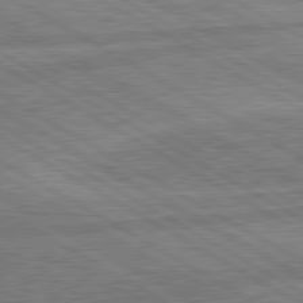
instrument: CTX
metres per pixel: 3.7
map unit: lApd
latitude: 80.5357
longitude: -170.8380
